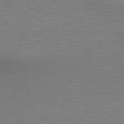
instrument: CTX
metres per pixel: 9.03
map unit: lApd
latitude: 80.2145
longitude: 127.1620
